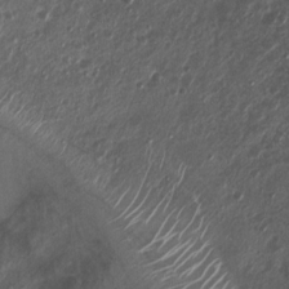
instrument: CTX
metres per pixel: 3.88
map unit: Nhu
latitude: 3.8205
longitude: -16.1199
